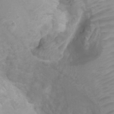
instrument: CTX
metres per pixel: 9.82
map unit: Ht
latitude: 2.4979
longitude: -24.8569
